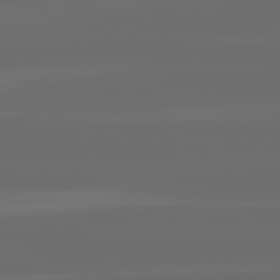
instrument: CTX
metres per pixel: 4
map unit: lApd
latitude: 81.3859
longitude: -144.2333
